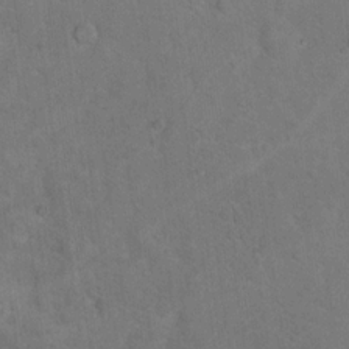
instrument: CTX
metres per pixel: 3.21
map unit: eHh
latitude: 19.7071
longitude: -62.1200
